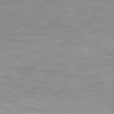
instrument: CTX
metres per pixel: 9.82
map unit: Hpe
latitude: 79.5371
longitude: -129.8016
